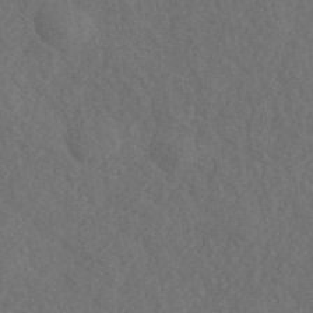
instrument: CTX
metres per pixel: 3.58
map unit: ANa
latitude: 42.3845
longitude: 52.0661
